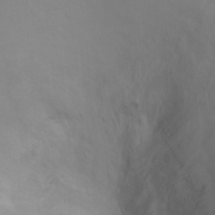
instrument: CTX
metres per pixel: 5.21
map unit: Ht
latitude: -1.8990
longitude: -33.5182
